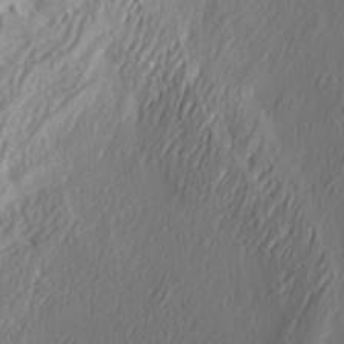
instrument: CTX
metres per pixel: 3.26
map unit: eHh
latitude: 5.1025
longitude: -77.4993
